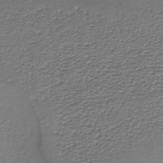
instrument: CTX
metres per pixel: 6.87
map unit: lHb
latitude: -34.8219
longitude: 60.8975
